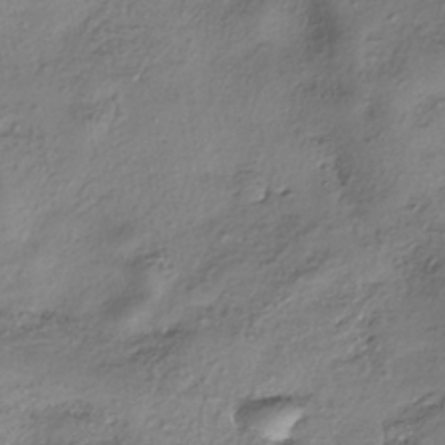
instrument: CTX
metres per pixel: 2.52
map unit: eHh
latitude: -42.0283
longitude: 123.1431
